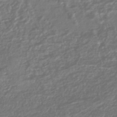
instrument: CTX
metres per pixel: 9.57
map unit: HNhu
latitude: -44.8975
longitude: 98.1984
